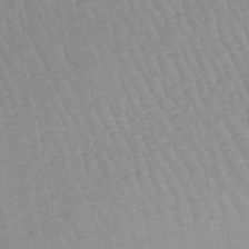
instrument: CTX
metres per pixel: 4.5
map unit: lHb
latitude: -44.7841
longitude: 77.5777
